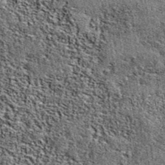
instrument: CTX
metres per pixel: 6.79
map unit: eAb
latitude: 38.5546
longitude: 105.7666
